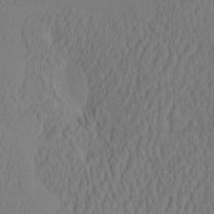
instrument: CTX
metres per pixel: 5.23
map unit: eHh
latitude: -2.9163
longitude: 16.0283
